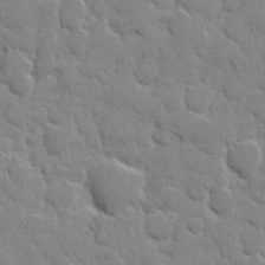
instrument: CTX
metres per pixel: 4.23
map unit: eHh
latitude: 8.4979
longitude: -66.8946
